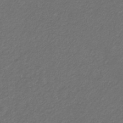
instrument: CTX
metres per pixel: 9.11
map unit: eHb
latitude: -32.1795
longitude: 70.0661
